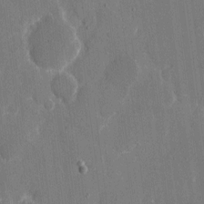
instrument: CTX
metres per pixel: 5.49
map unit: eHh
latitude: 8.7435
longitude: -68.0633
